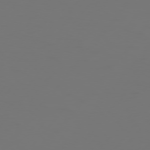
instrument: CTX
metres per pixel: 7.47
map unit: Hpe
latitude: 76.3467
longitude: -140.4601
